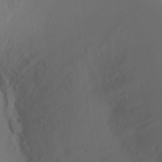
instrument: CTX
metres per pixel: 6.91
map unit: Ht
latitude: -16.6708
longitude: -41.2348
